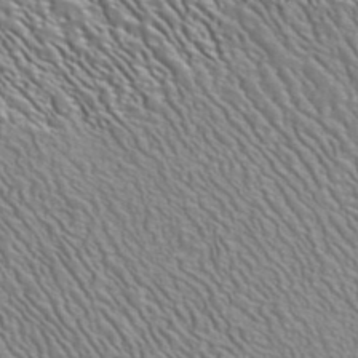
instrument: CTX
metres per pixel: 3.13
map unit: ANa
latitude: 41.1214
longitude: 29.1053
